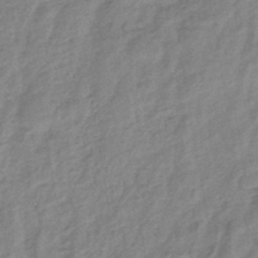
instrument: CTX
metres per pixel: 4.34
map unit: eHb
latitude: -44.2740
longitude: 85.1809
